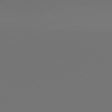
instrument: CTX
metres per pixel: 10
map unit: lApd
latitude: 79.7450
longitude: 158.6896
